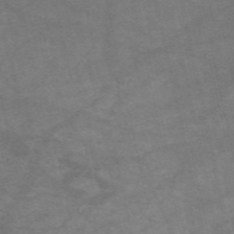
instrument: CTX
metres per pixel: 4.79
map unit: HNb
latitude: -53.9367
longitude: -43.7261
